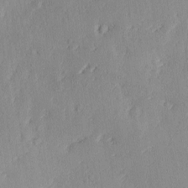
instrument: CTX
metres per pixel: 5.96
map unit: Ave
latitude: -10.4062
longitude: -121.8017
